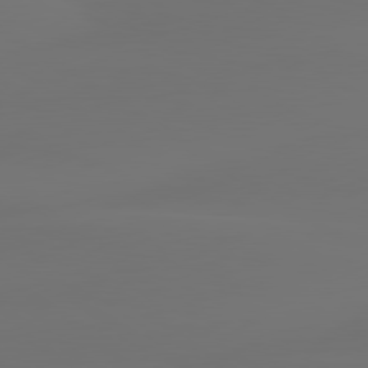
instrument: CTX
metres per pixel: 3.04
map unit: lApd
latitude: 80.2522
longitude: -84.5924
